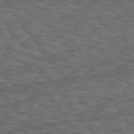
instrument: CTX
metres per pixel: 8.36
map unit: Hpe
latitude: 75.3671
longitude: -134.4790
